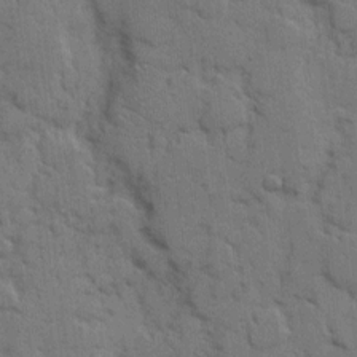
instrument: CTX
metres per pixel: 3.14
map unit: eHh
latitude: 7.6316
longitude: -65.4426
